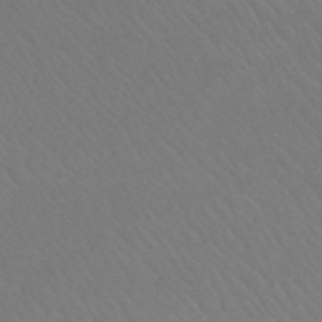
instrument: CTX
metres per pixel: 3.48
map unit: lHb
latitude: -45.0675
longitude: 68.7274
